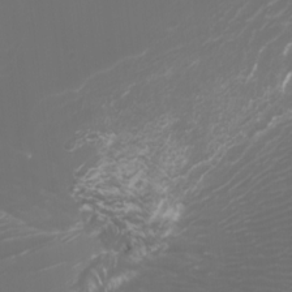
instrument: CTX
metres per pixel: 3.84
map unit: Htu
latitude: -5.5966
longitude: -74.4223
